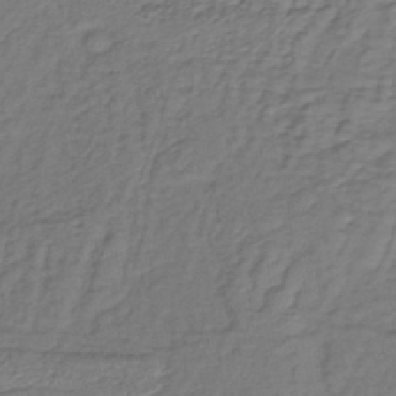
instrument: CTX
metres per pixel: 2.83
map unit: lHb
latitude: -39.0487
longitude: 62.1605
